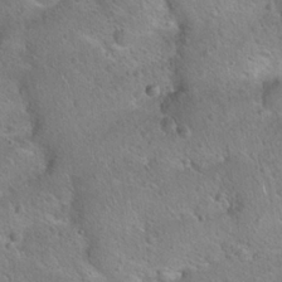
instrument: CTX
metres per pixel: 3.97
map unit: Hto
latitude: 20.9136
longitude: -50.3467
